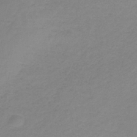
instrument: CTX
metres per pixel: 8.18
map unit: HNb
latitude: -33.6722
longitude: 61.0109
